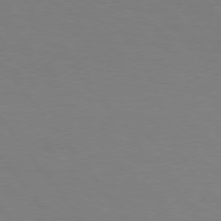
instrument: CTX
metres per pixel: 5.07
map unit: Hpe
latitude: 75.8205
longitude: -140.7624
